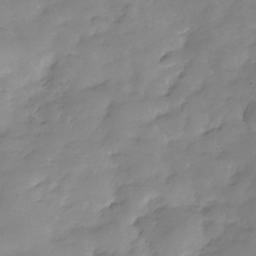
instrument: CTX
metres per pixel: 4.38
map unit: Hve
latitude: -32.1606
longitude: 91.8990
